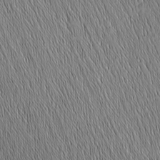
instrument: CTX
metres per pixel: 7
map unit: Nhu
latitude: -6.3117
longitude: -151.8772
